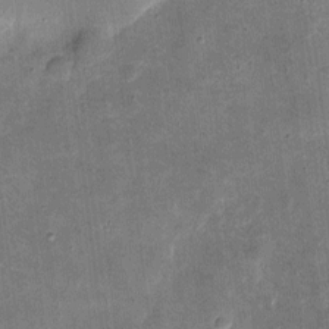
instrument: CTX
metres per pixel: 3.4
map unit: eHh
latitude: 4.8569
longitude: -70.9891
